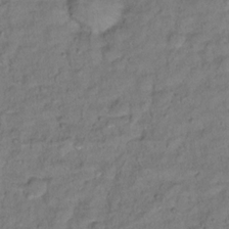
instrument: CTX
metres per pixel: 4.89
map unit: Hto
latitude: 12.6113
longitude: -36.7813
